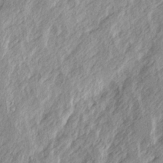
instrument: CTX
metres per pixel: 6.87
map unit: Ave
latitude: 15.6316
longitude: -137.5560
